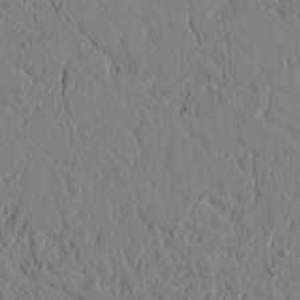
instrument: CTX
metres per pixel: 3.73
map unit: lAvf
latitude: 5.8394
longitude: 165.8801
